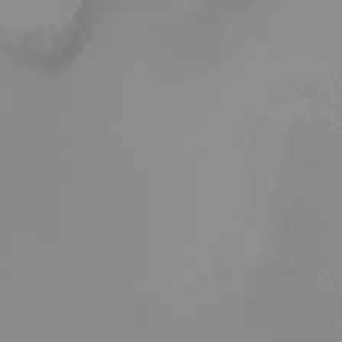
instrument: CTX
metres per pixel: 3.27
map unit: Ht
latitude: -2.4628
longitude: -61.4048
